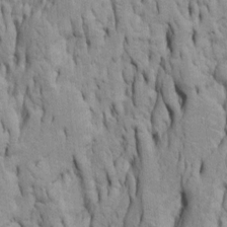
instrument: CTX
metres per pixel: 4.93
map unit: Htu
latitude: -5.8044
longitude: 151.2187
